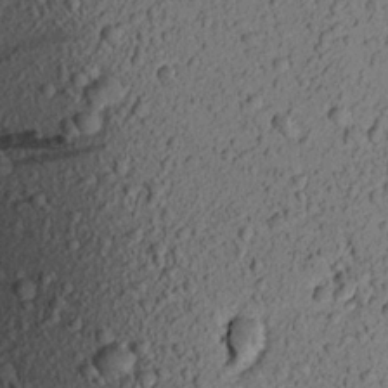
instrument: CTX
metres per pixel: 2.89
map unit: Aa
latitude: 17.9339
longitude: -147.1404
